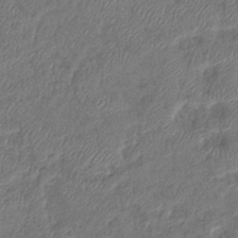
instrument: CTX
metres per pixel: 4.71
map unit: eHb
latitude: -39.6344
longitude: 78.1794
